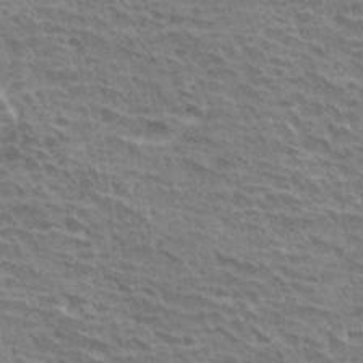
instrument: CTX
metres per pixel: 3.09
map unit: Hto
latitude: 31.0081
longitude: -41.9150
